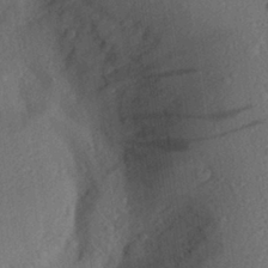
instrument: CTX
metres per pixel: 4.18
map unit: Aa
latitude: 27.5749
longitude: -145.5938
